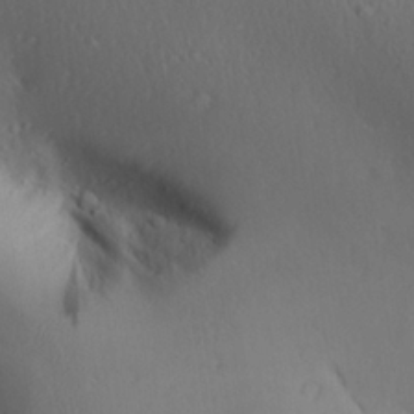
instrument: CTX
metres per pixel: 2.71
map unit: Aa
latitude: 25.7071
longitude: -136.7624
